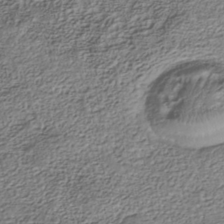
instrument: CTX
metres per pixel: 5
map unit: Nhe
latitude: -40.3873
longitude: -110.6302
